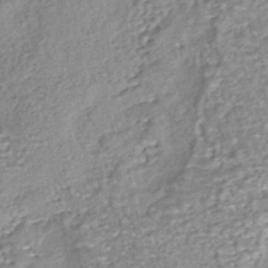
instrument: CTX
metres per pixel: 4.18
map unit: HNhu
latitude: -44.0850
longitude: 101.4454
